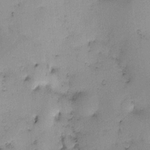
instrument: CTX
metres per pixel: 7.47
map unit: eHh
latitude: 0.1577
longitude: 18.8219
